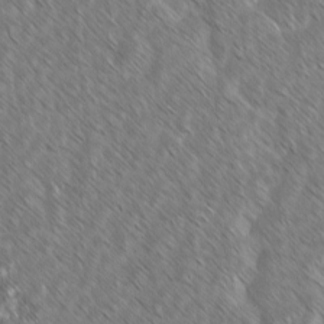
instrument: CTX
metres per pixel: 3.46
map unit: lAvf
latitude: -2.2928
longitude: -114.1955
